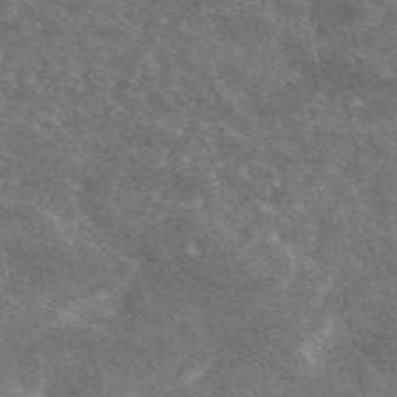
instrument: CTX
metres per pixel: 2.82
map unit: eAb
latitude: 45.9717
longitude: 119.9745
